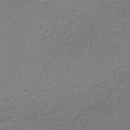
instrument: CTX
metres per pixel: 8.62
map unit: HNb
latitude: -42.2739
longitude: 50.3873
